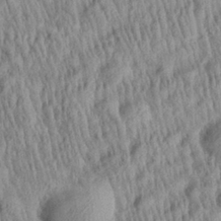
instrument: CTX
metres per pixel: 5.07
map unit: Aa
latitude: 29.1025
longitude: -137.8206
